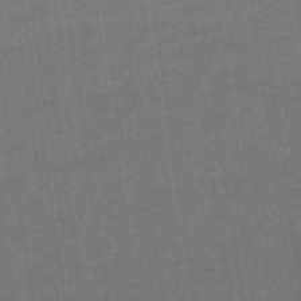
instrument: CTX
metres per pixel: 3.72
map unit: lHb
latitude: -44.8219
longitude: 72.6896
